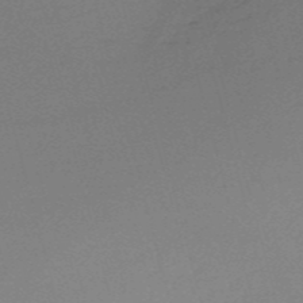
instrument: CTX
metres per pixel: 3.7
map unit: HNb
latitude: -52.4818
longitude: -41.4237
